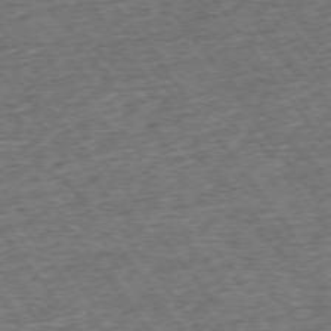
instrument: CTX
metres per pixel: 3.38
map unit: Ap
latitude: -74.9731
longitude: -90.3278
